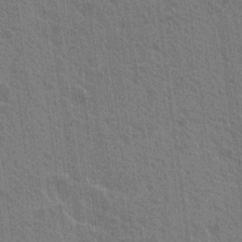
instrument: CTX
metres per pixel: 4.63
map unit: Nhu
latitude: 18.8191
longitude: -30.8002
